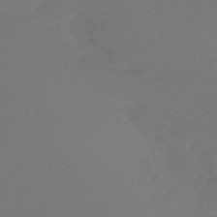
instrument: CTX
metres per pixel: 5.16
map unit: lHb
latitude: -47.7288
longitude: 59.9367
